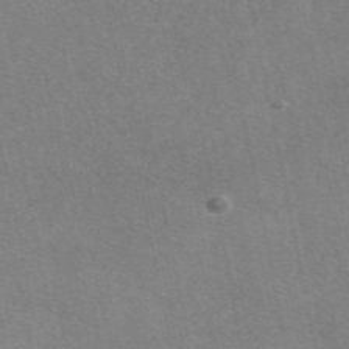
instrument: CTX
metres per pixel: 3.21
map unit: eAb
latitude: 48.0633
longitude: 115.7855
